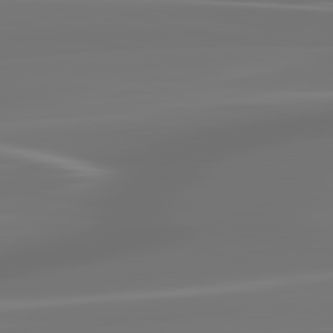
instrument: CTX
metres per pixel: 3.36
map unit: lApd
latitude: 83.4615
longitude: -129.1970
